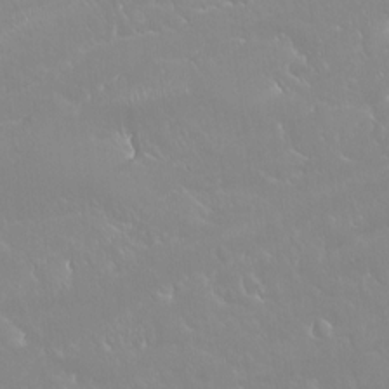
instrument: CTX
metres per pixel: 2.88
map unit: Ht
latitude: -15.5022
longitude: -44.2900
